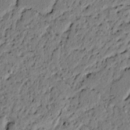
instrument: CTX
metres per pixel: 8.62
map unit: lAvf
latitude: 4.9703
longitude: 167.1242
